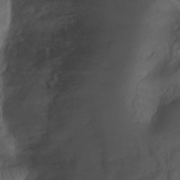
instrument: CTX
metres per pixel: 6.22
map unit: Nhu
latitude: 7.3293
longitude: -22.4790
